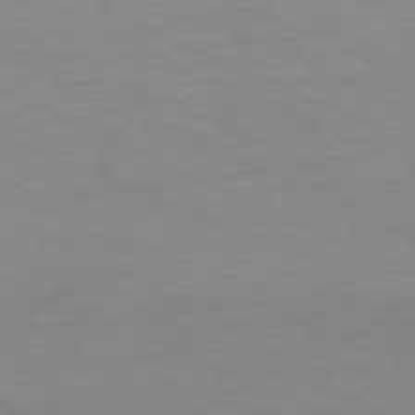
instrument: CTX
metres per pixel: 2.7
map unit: Ap
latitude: -78.3117
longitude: -72.9325
